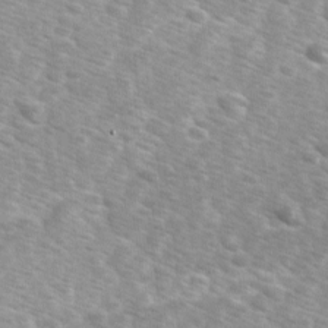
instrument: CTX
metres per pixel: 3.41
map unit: Ave
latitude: 1.2915
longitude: -112.1578
